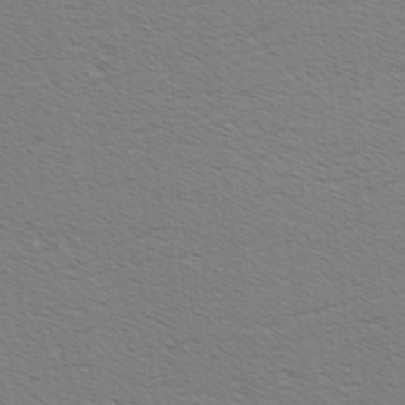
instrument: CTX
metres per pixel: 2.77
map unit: Hve
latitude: 2.7246
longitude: -125.2537
